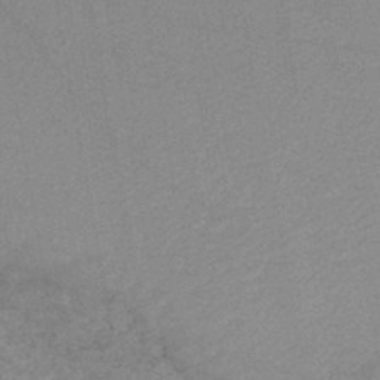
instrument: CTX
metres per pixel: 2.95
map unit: lHb
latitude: -46.4440
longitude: 61.8233
